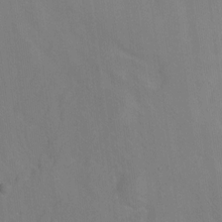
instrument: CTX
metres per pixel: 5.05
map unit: Nhu
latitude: -7.7099
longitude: -40.9702
